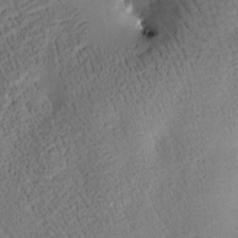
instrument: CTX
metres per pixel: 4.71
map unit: Htu
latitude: -2.9163
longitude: 169.6344
